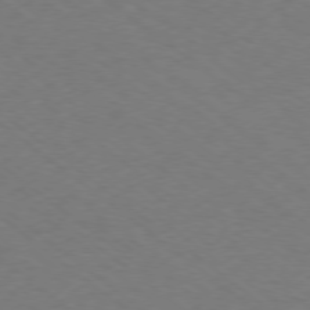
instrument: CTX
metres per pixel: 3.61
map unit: Ap
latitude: -78.1605
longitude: -76.0633
